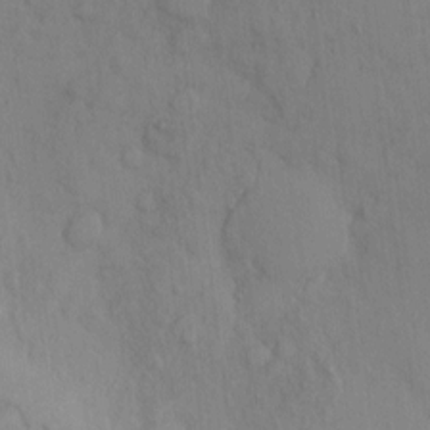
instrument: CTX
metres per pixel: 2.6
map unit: Ht
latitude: 0.6868
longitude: -13.4616
